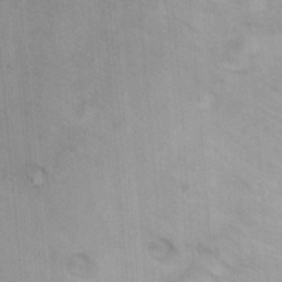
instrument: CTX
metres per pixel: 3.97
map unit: Hto
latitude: 12.4790
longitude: -36.4034
